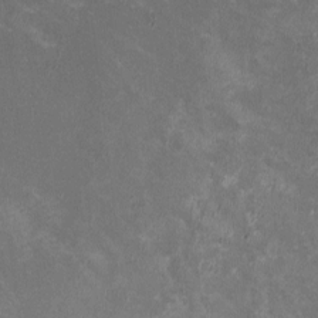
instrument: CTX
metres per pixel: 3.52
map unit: HNhu
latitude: -1.4833
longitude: -4.0822
